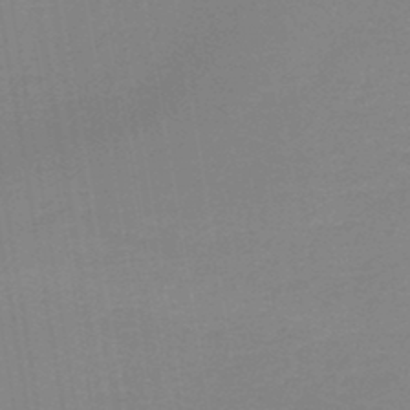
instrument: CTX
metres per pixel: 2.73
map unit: lHb
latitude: -45.8800
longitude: 58.9163
